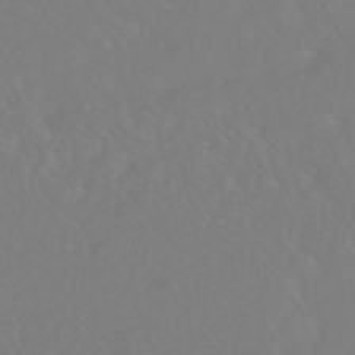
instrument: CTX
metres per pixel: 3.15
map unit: HNhu
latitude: -46.4629
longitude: 97.4644
